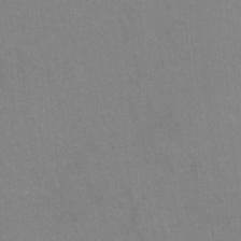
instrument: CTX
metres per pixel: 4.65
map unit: HNhu
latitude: -1.5588
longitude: -3.0269
